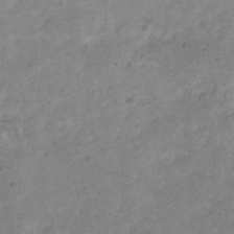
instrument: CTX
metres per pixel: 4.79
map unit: Hve
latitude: -32.3496
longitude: 89.8044
